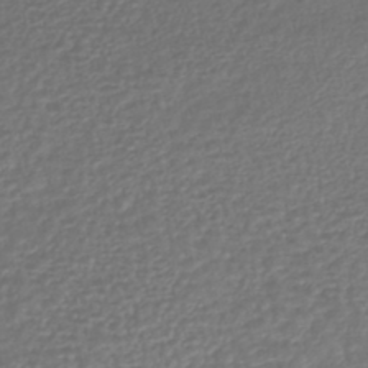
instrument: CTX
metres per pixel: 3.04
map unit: lHb
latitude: -42.3117
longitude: 75.1432
